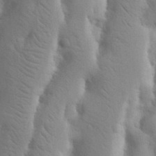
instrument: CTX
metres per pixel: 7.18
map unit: Nhu
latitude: 19.1403
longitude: -76.1200
